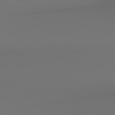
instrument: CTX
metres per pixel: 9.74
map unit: lApd
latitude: 80.3845
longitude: 155.4455
